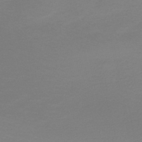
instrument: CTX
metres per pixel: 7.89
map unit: HNb
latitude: -45.8800
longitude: 54.4251
